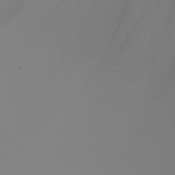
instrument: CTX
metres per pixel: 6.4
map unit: Nhu
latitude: -6.9541
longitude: -81.0269
